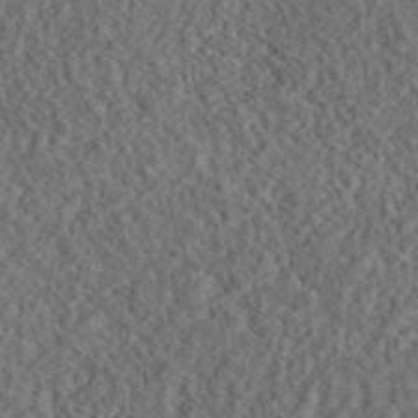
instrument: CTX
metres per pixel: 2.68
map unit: eAb
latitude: 43.7828
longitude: 116.5573
